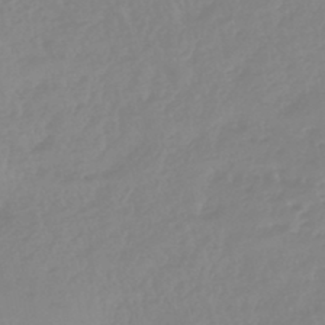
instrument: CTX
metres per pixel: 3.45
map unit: eHb
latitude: -45.5777
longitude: 84.7841
